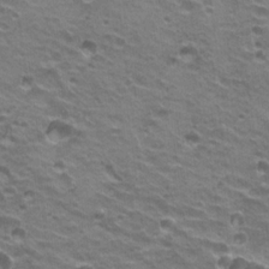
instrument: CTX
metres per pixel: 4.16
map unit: Hto
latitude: 22.0633
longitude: -32.1956
